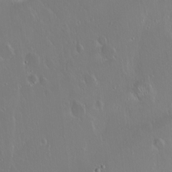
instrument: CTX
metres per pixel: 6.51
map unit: eHh
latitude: 1.8205
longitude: -54.2711
